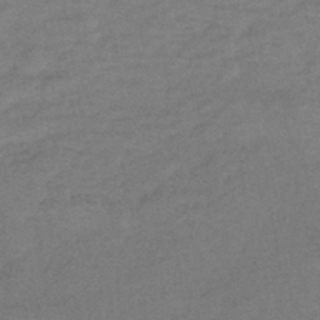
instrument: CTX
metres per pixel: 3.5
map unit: eHb
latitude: -43.1998
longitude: 85.9178
